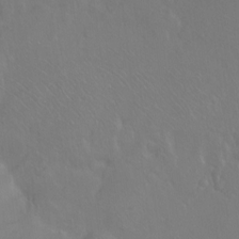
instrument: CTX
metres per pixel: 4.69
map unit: Ht
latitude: -7.5021
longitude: -37.1592
